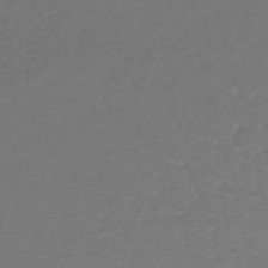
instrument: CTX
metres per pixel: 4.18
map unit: lHb
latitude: -43.0108
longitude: 69.6155
